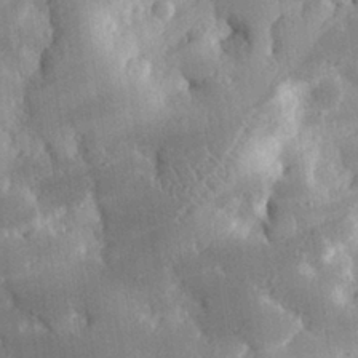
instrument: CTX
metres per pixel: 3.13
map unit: eHh
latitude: 30.3468
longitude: -79.4616
